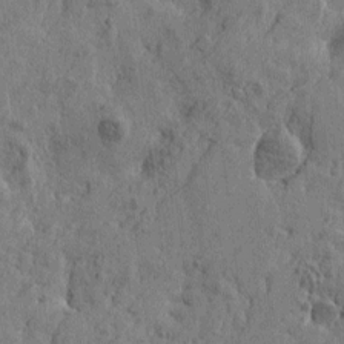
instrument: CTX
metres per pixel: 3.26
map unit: Htu
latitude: -5.8611
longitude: 179.6155
